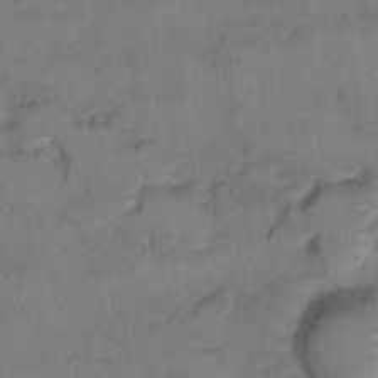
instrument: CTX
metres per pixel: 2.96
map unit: Hto
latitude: 6.8002
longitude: -35.3670
